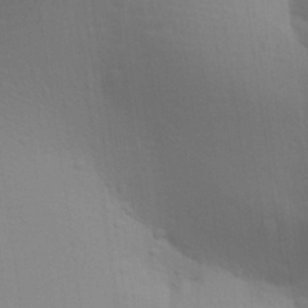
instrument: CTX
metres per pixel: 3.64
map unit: Aa
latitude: 28.6679
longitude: -139.8016
